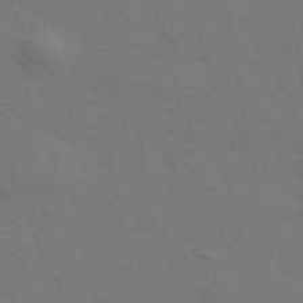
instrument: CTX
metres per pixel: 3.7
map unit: ANa
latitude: 44.1200
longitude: 29.2565
